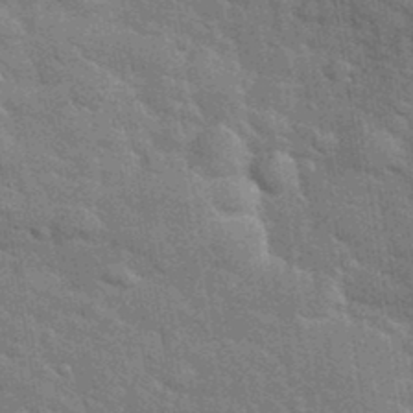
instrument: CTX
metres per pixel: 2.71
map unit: eHh
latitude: 37.2726
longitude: -65.8394
